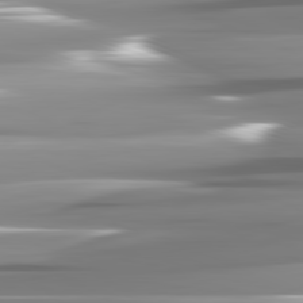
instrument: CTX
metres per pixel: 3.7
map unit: lApd
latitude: 82.1955
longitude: -141.9339
